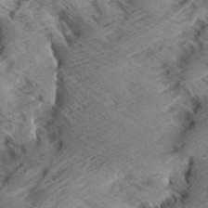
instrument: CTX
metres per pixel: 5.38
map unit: Aa
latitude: 7.3671
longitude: -140.1011
